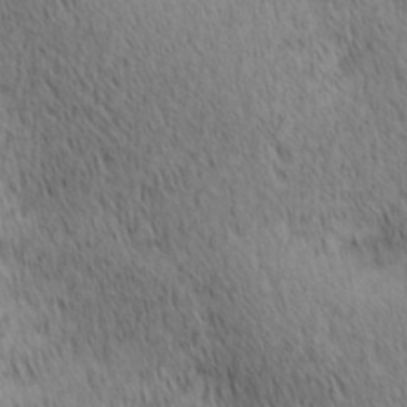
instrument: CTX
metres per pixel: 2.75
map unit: lAa
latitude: 10.7813
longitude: -108.1388
